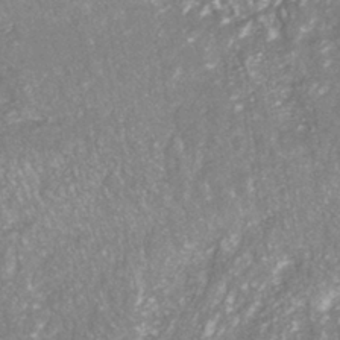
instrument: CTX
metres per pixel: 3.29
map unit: ANa
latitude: -40.7274
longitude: 102.5952
